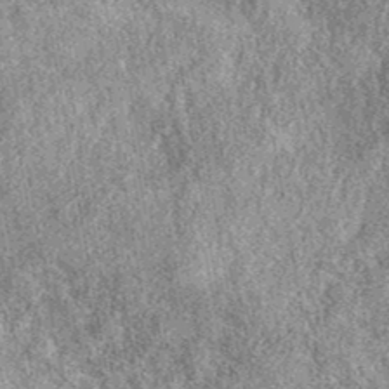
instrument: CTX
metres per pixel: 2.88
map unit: eAb
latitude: 39.1781
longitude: 108.5385
